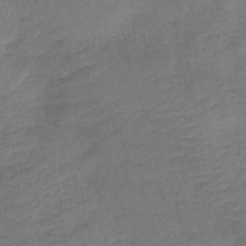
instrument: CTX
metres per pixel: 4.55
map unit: eHb
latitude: -43.0486
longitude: 82.8597
